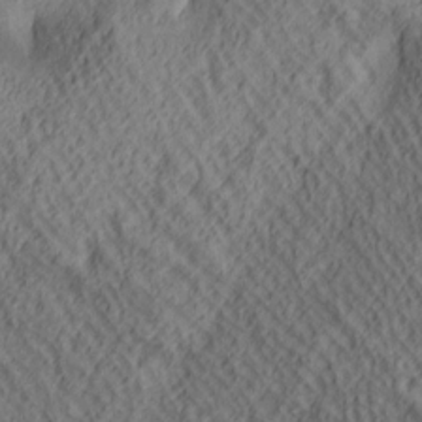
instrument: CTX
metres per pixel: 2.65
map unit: lAa
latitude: 5.0458
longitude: -116.9136
